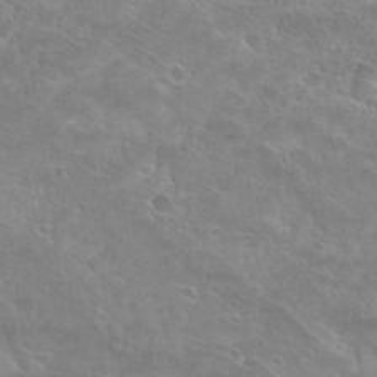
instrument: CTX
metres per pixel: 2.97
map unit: Hto
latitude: 26.7435
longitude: -39.9717
